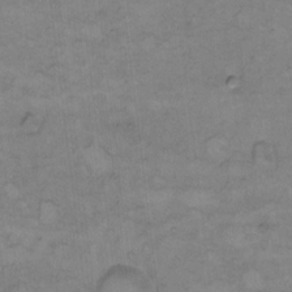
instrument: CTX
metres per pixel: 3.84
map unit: Hto
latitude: 7.4615
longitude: -60.7246
